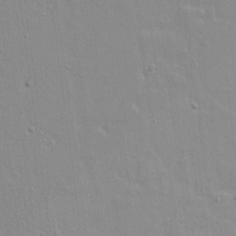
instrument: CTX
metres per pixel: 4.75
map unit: lAvf
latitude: 16.2523
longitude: -128.3845
